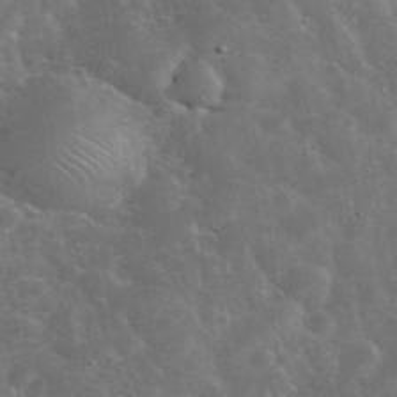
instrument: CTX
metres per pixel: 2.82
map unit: eHh
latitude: 36.7246
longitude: -67.2914
